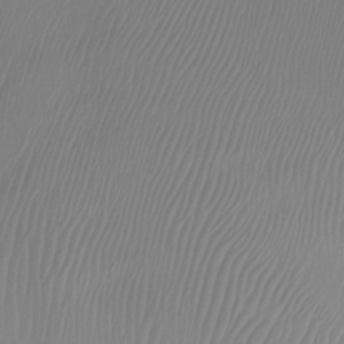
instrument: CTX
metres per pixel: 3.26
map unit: Htu
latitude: -12.5574
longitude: -46.2523
